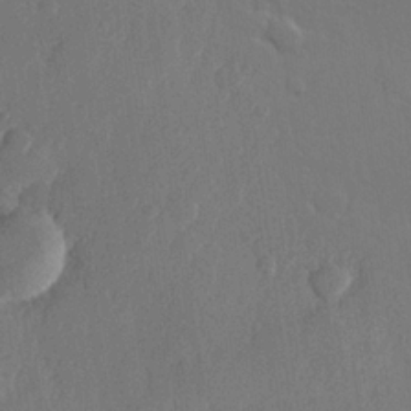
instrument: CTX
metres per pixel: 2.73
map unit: lHvf
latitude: 22.9136
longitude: 145.4832
